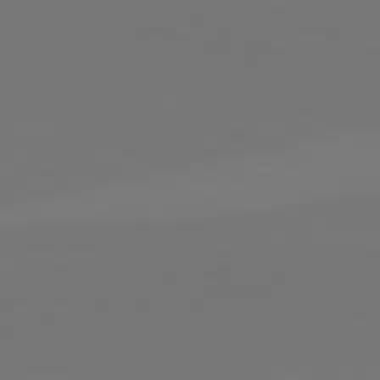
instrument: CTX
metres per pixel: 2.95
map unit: lApd
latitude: 82.1199
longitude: 145.3699
